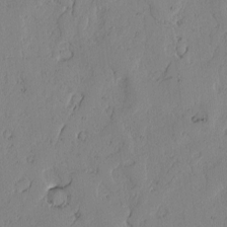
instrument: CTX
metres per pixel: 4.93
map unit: lAvf
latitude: -1.8990
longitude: -106.1578
